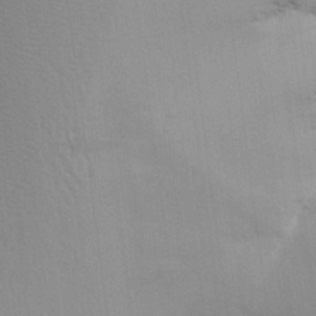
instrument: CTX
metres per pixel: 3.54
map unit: Aa
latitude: 20.3656
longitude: -148.1767
